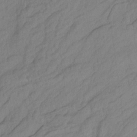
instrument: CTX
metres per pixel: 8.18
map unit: Aa
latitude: 7.5749
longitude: -128.4034
